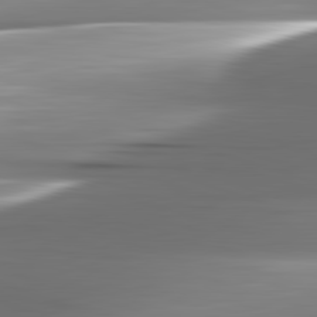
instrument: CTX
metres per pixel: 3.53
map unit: lApd
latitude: 82.5923
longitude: -142.2712
